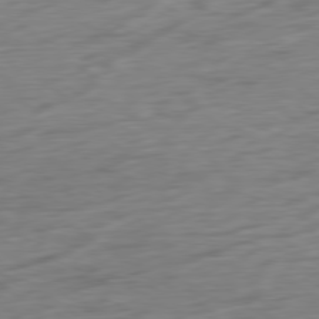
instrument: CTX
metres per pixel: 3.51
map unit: Ap
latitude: -79.6721
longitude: -70.3278
